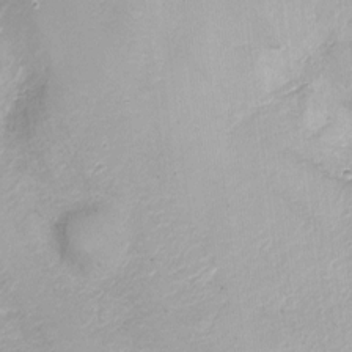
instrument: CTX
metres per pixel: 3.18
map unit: Nhu
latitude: -13.5777
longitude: -40.6679
